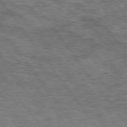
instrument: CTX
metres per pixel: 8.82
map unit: Hpe
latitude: 74.9136
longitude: -143.0459
